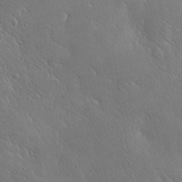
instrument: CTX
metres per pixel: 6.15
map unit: lHvf
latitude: 32.0255
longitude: -92.7813
